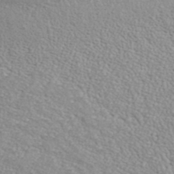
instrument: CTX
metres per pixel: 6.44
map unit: ANa
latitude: 37.9528
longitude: 17.1054
